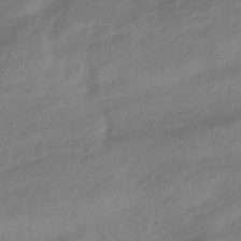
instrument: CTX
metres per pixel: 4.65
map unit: eHb
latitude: -42.4251
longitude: 83.5966
